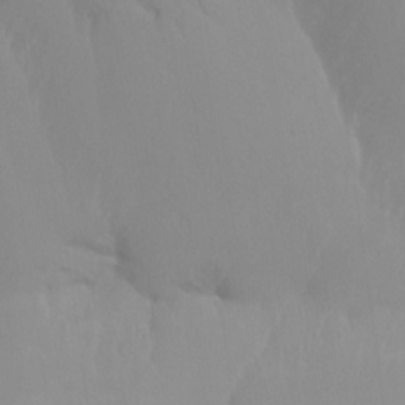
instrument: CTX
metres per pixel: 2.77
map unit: Ht
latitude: -14.9542
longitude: -50.3089
